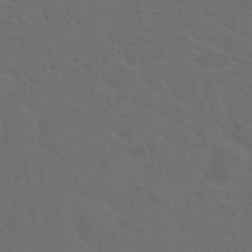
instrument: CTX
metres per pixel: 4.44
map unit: Hto
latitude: 19.9150
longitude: -39.9339
